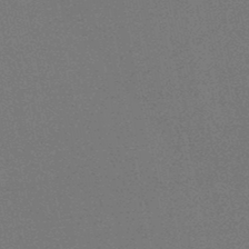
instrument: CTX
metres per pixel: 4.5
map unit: HNb
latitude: -45.9178
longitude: -39.8961
